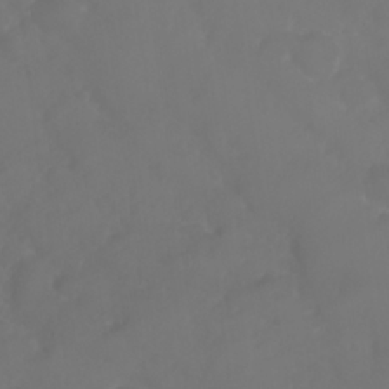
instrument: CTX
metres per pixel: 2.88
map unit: Nhu
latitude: 25.1025
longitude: -62.8947
